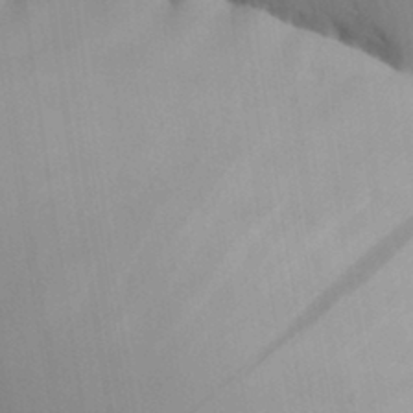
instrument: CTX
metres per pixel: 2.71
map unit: Aa
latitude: 31.8017
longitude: -140.8191
